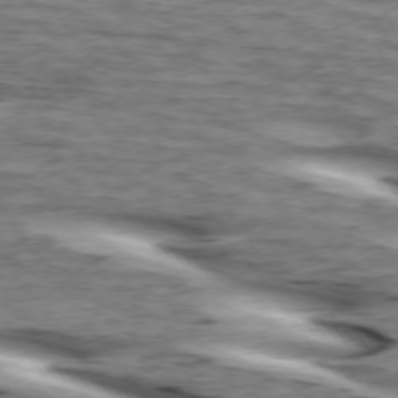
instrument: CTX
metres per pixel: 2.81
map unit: lApd
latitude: 74.3278
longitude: -59.1970
